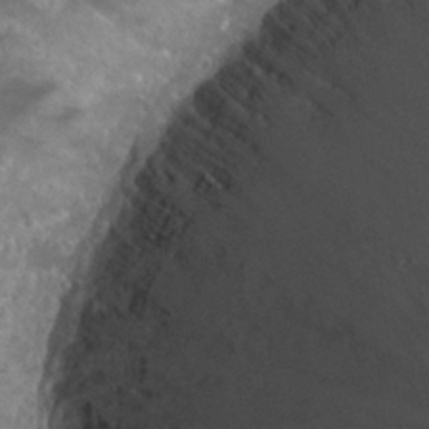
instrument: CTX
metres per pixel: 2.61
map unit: Nhu
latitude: 27.0081
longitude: -51.1214
